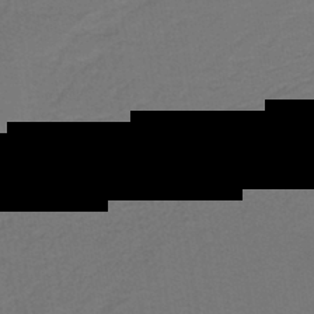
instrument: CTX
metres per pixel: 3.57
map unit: lHb
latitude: -42.7463
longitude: 53.7099
